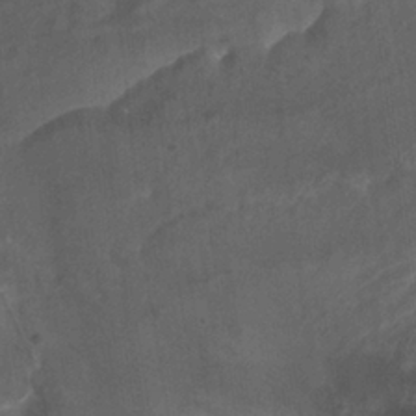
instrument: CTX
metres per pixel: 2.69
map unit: Ht
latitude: 2.3656
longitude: -19.6127
